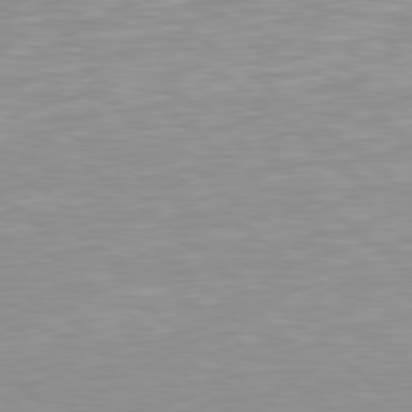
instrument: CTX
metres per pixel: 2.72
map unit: lApd
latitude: 79.0459
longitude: -176.6868
